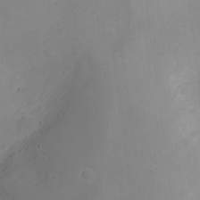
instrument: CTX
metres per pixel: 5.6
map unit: Nhe
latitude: -20.0472
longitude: 144.2362
